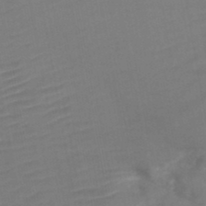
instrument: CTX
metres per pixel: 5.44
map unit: HNb
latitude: -46.5762
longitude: -47.9339
